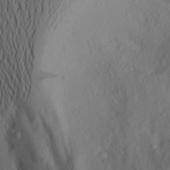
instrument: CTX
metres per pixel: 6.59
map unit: Aa
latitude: 26.4412
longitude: -146.9892
